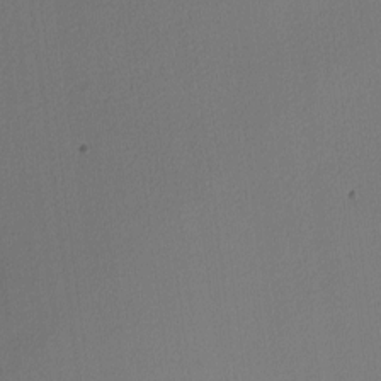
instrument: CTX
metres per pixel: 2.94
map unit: Nhu
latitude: 0.3467
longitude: -79.4616
